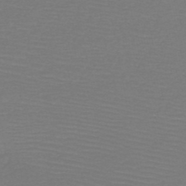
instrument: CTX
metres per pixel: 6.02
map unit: HNb
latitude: -49.8612
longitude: -44.0822
